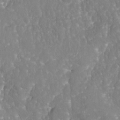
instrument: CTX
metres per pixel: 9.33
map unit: Nhu
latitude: -18.8219
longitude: -58.2523
